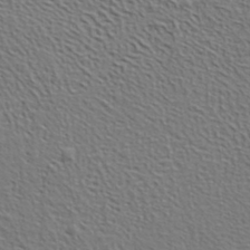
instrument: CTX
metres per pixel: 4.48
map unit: lHvf
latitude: 38.5357
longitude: -89.1592
